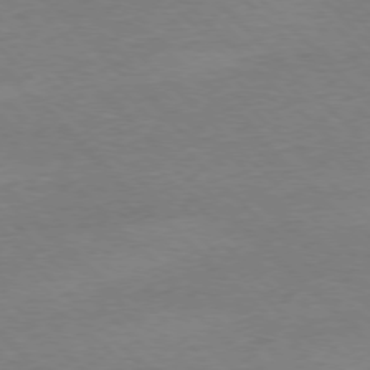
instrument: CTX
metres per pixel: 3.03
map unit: Ap
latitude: -77.6155
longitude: -87.0269
